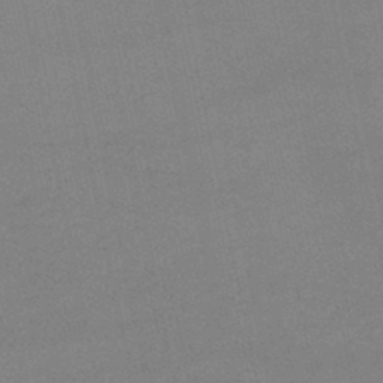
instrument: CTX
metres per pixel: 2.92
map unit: lHb
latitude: -45.5777
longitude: 58.3684
